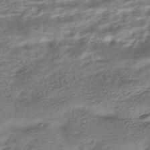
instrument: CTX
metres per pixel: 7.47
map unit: HNhu
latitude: -42.5573
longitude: 100.1038
